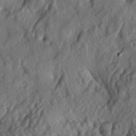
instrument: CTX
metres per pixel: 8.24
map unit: lAa
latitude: -5.7855
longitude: -124.7435
